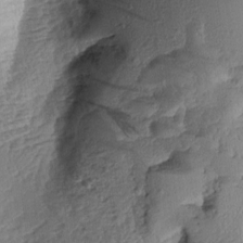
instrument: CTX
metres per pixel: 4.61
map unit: Aa
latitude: 8.7057
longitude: -134.2333
